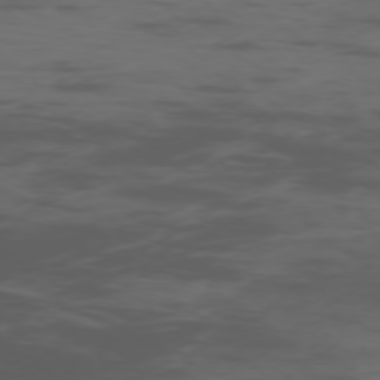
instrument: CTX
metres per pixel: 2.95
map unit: Ap
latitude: -76.8030
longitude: -67.6316
